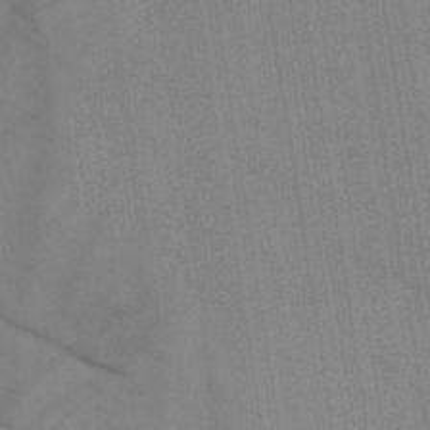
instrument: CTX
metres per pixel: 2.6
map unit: HNb
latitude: -44.4440
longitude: -41.0836
